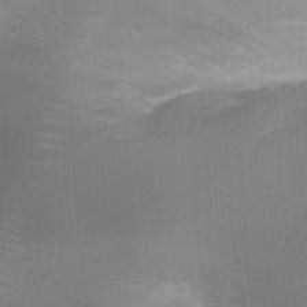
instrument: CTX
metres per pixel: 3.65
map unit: Nhu
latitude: -0.5385
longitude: -16.8758
